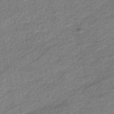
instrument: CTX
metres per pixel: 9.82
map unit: eHb
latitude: -40.0094
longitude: 81.8800
